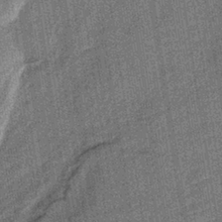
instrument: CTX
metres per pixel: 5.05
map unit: lHb
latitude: -37.8989
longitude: 64.2740
